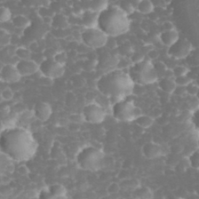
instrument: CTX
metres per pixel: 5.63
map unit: eHh
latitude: 32.8380
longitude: -63.1215
